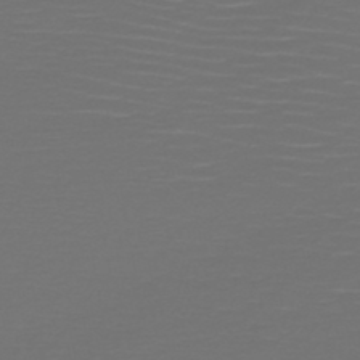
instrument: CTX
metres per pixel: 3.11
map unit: HNb
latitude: -47.9367
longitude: -44.7624
